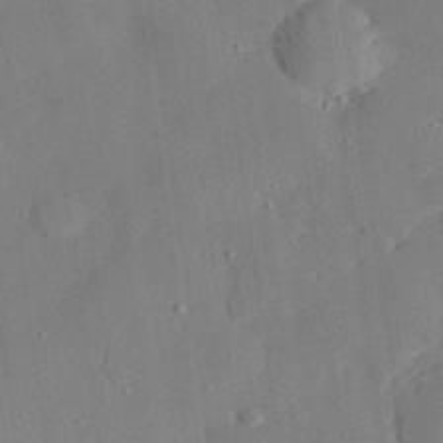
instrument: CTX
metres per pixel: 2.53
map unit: eHh
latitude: 28.3467
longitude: -81.8583
